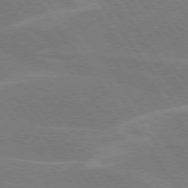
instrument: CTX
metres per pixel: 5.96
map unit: lApd
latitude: 75.1403
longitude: -67.1781
